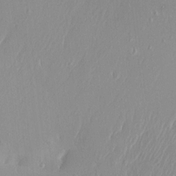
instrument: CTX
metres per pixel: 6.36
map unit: HNhu
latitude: -1.6533
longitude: -7.3860
